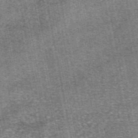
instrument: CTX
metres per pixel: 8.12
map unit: eAb
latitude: 48.1767
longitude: 104.4818
